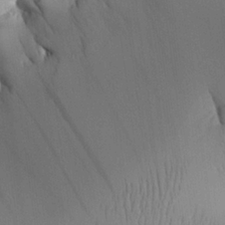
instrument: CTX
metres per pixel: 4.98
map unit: Aa
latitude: 26.0633
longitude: -132.7624
